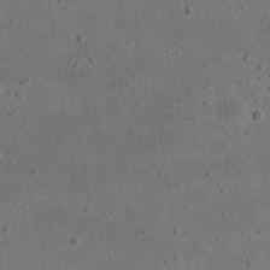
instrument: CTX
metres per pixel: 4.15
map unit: eHh
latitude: 23.4048
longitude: -68.2523
